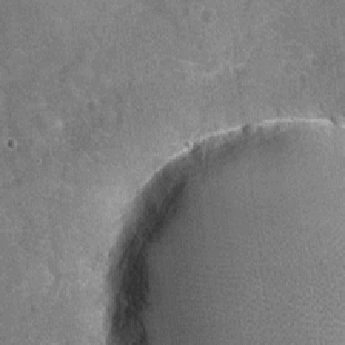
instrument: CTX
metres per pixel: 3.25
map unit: Nhu
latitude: -16.7464
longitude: -56.1388
